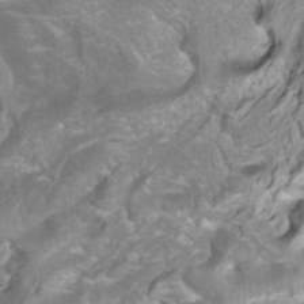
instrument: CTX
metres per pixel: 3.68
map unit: ANa
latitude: -37.8989
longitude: 97.4832
